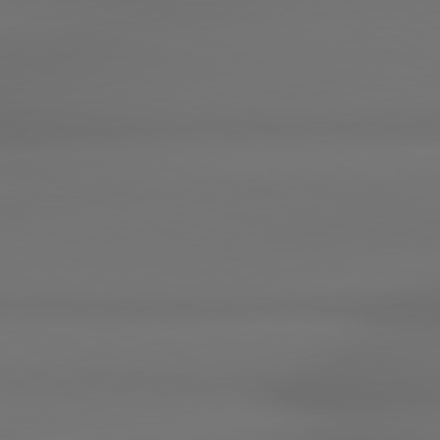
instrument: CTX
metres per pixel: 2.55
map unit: lApd
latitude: 79.3482
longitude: -137.7072
